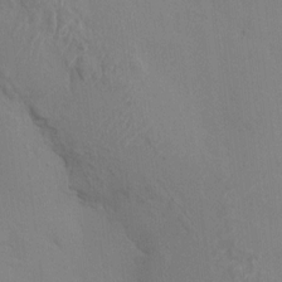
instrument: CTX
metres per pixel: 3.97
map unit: HNhu
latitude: 6.6490
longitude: -2.9891
